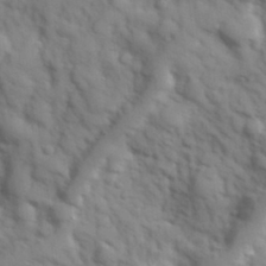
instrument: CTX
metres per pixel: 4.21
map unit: Hve
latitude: 32.2523
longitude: 150.6329
